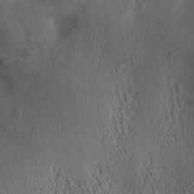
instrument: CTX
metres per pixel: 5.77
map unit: Aa
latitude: 29.5182
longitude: -136.2334
